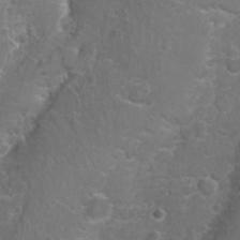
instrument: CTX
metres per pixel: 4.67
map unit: Nhu
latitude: 27.1403
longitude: -61.0080
